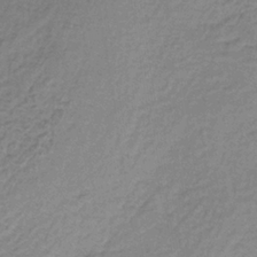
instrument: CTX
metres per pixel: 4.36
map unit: lHb
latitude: -37.0108
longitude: 61.0486
